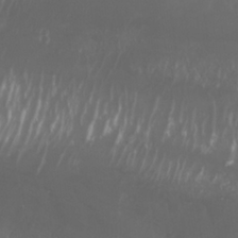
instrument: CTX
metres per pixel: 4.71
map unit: Nhu
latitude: 25.7071
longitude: -60.2333
